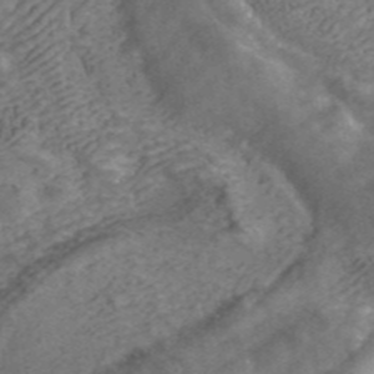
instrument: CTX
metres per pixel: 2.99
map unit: ANa
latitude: 43.2537
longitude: 25.2754
